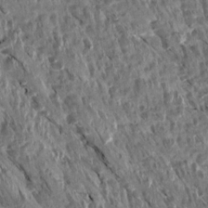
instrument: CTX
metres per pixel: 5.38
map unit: Aa
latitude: 14.1767
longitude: -144.2144
